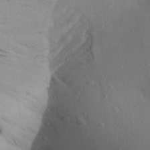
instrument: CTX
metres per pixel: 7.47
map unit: Aa
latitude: 27.1025
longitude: -147.3671
